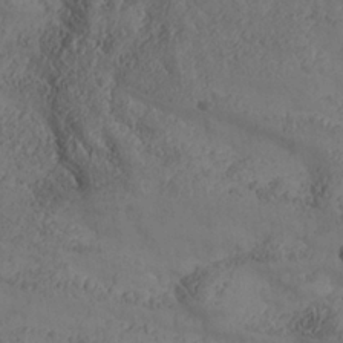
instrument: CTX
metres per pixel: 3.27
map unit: Nhe
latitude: -36.8786
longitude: 138.5385
